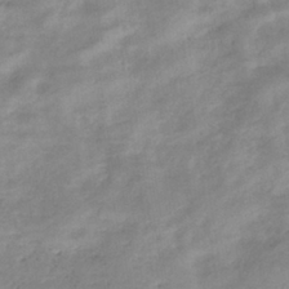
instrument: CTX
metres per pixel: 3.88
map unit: eHb
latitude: -36.8408
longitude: 75.3699
